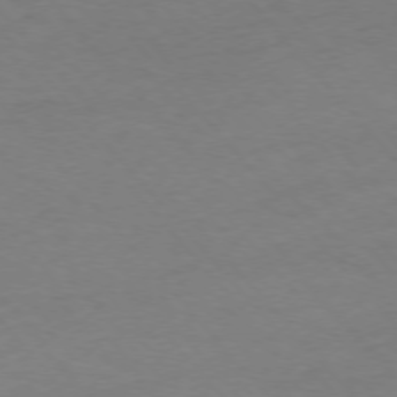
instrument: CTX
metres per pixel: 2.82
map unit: Ap
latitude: -76.4062
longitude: -72.2712
